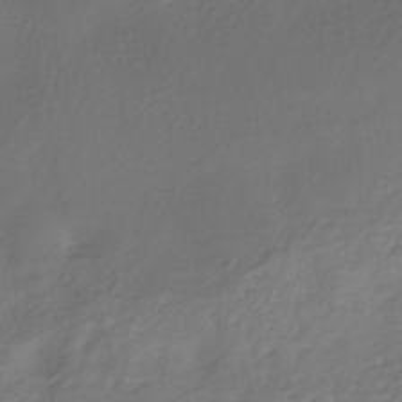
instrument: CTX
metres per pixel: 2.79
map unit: ANa
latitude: -37.8611
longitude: 98.0850
